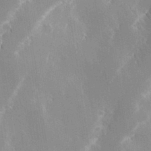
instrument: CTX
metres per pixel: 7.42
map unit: Hve
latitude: 31.0648
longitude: 149.4077
